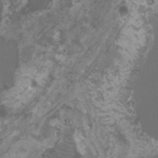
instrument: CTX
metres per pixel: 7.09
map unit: HNhu
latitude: 1.8016
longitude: 1.1998
